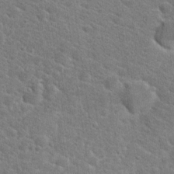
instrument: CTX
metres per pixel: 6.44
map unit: Hto
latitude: 19.3481
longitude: -37.4616
